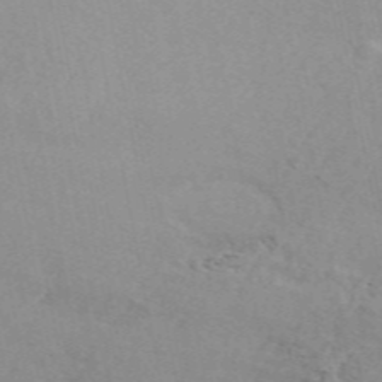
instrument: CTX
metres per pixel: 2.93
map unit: ANa
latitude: 49.6694
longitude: -72.8191
